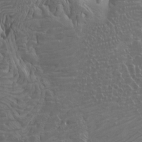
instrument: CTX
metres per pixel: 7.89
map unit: Htu
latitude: -8.4818
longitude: -64.8191
